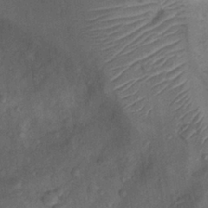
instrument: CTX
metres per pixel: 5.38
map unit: Nhu
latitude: 9.5938
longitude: -25.8772
